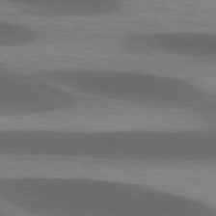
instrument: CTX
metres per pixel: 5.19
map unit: lApd
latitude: 79.0459
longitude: -48.3089
